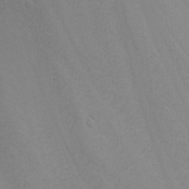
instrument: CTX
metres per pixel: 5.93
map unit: Nhu
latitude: -7.1620
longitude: -90.0444
